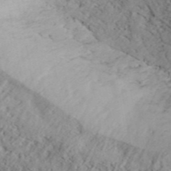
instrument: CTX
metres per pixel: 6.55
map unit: ANa
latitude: 42.6868
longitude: 55.0487
